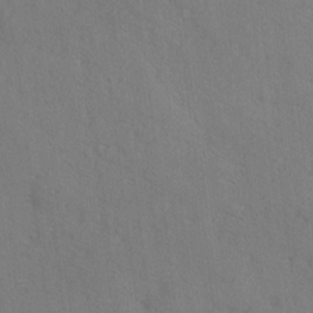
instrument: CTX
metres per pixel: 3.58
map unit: Ave
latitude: -8.1417
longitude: -120.6113
